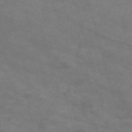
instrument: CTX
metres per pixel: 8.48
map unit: Nve
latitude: -59.3509
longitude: 59.1998
